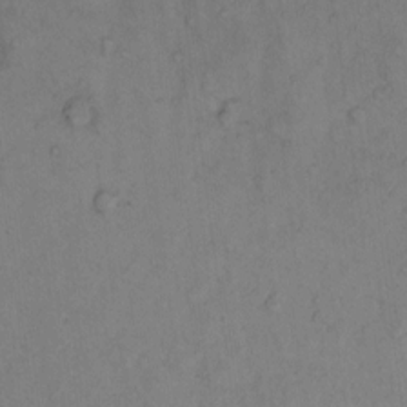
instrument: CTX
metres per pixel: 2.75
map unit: Hto
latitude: 7.4615
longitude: -60.0822
